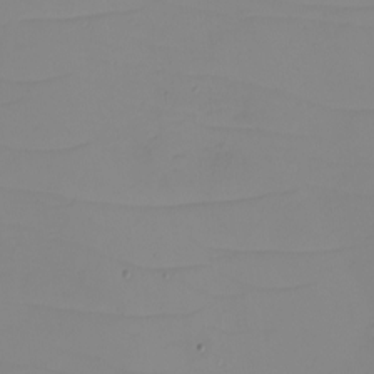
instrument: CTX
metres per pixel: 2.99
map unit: eHh
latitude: -6.1983
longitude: -80.1389
